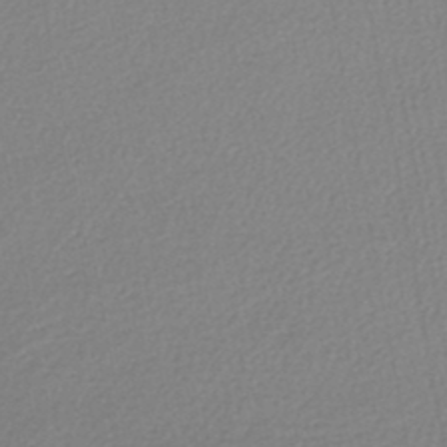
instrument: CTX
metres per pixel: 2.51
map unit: lHb
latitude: -46.0472
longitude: 74.8408
